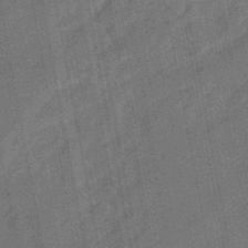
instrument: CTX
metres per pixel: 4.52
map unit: eHb
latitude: -47.6344
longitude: 86.5574
